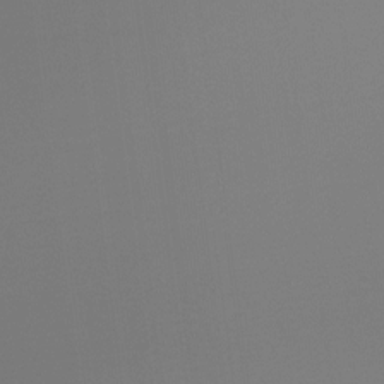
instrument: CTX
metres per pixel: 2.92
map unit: Htu
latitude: -14.8219
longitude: -45.7260
